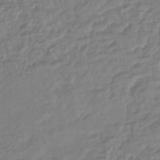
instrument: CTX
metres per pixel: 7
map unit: HNhu
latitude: -45.9745
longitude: 99.0297
